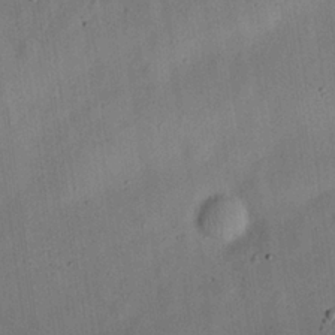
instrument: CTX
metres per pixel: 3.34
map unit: eHh
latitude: 25.7638
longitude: -69.4616
